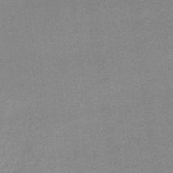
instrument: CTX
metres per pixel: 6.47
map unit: lHb
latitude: -47.8422
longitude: 67.1809
